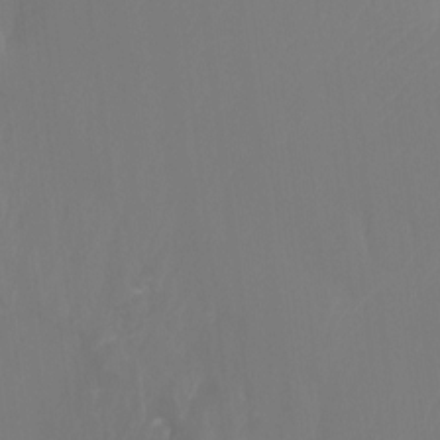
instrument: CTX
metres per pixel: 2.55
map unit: Htu
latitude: -13.7856
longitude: -44.4601
